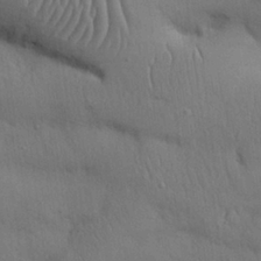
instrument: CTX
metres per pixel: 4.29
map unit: Nhu
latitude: 27.3293
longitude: -69.5560
